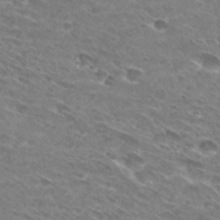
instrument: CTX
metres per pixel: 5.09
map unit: Hto
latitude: 29.9906
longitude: -44.4223
